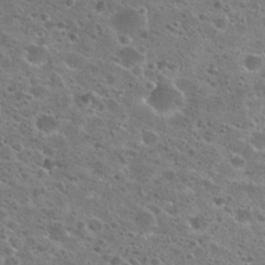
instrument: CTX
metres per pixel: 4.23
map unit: Hto
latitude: 25.8772
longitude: -46.8002
